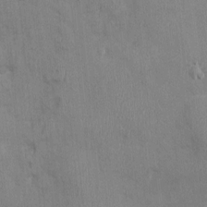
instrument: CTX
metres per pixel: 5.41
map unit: Nhu
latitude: -0.6141
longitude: -15.0081
